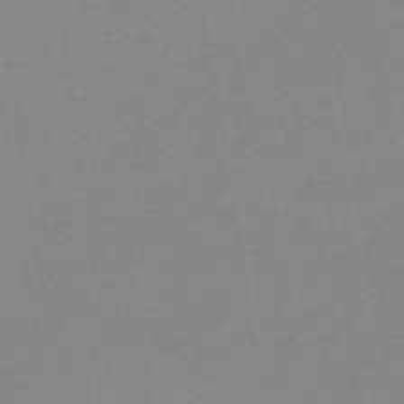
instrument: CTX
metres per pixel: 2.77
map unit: HNb
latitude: -49.7289
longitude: -48.9325
